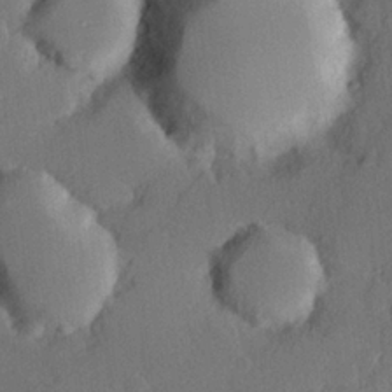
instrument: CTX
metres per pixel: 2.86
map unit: Hve
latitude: 24.7624
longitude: 150.1606
